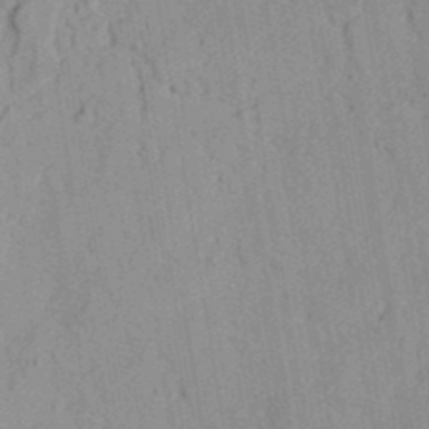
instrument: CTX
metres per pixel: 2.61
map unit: lAvf
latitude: 26.7057
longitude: -109.5938
